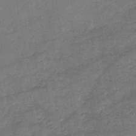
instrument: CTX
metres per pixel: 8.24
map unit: HNb
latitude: -45.6722
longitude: -36.1200
